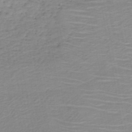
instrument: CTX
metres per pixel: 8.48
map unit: HNb
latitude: -45.9556
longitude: -43.6883
